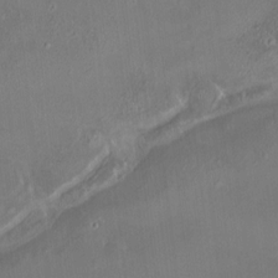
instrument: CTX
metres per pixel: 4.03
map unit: HNhu
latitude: 6.0822
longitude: 10.7652
